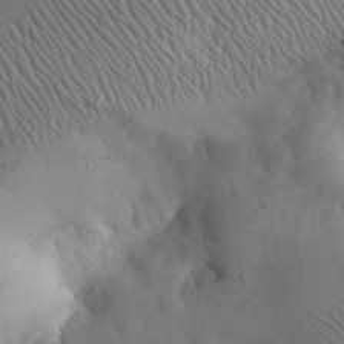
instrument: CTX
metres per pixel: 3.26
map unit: eHh
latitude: 31.0459
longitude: -68.1956
